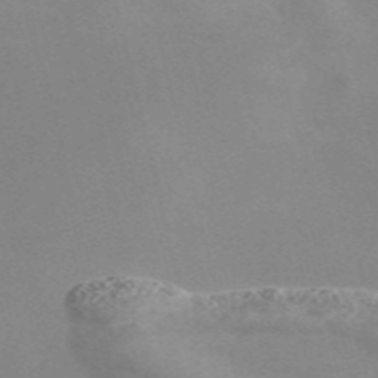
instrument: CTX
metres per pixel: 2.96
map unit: Nve
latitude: -58.0849
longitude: 63.2565
